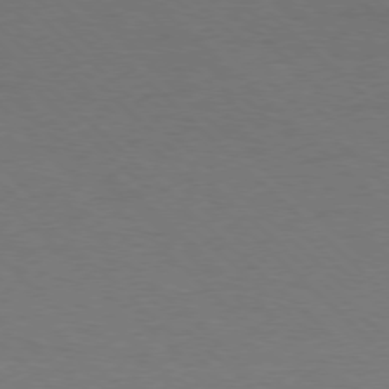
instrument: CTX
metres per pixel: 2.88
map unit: Ap
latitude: -78.2928
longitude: -86.8758
